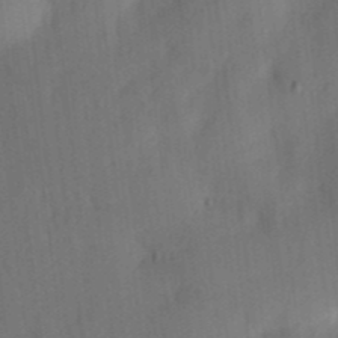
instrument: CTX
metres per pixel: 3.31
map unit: eHh
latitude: 4.9892
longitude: -73.9528
